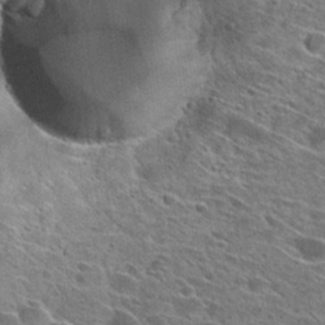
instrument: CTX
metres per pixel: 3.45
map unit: Hto
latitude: 27.6316
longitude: -43.2159
